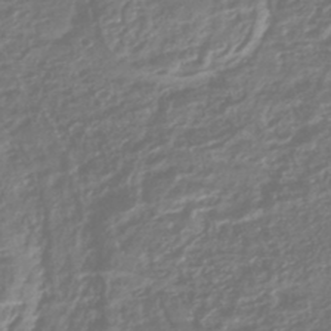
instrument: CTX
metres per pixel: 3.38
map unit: HNhu
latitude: -45.1242
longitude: 98.3117
